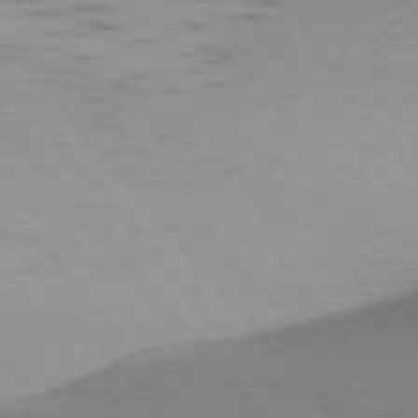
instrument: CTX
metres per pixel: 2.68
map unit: Ap
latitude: -75.7856
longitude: -67.0080
